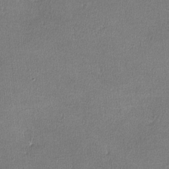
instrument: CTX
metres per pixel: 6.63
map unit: lHvf
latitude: -11.5588
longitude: -102.3089
